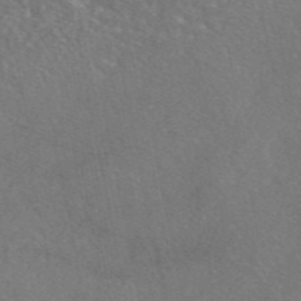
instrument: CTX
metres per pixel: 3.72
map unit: eAb
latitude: 46.9514
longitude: 110.2928
